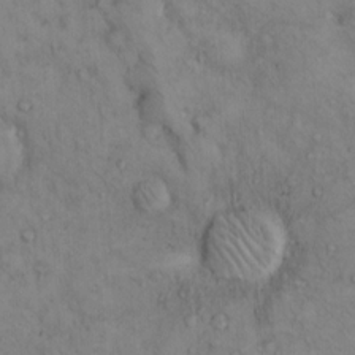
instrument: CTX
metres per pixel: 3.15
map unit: Hto
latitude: 13.0081
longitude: -59.4426
